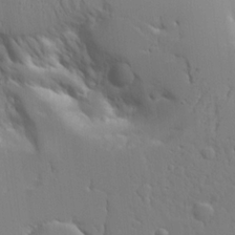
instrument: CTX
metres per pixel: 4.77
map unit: Aa
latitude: 20.7058
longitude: -124.4223
